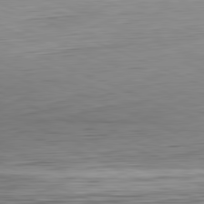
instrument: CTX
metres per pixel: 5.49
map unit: Hpe
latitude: -82.0472
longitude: 13.8045
